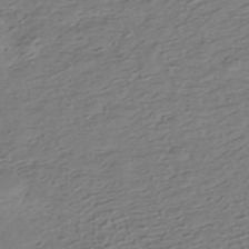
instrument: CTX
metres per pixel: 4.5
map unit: HNhu
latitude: -41.8611
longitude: 99.2943
